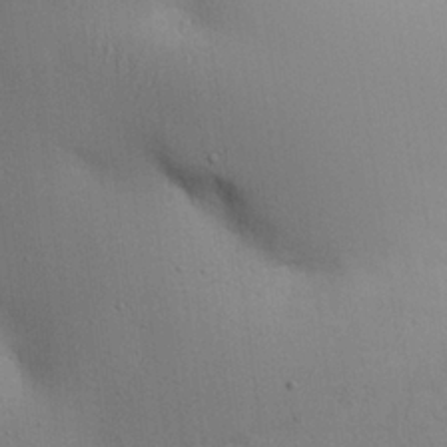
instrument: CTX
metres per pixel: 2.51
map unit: eHh
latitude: 25.6882
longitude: -70.1200
